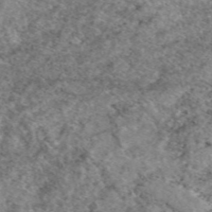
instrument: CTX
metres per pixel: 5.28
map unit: eAb
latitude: 49.2915
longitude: 109.9367
